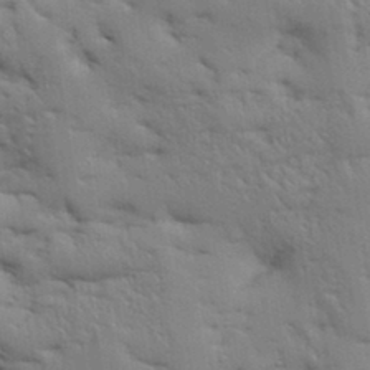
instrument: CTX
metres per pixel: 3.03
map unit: Aa
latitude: 33.8394
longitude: -143.1781
